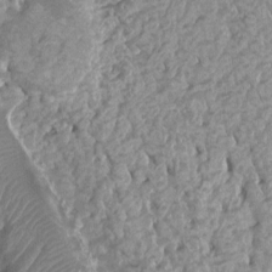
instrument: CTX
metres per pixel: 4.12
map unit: Ht
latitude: -1.8423
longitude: -15.8584
